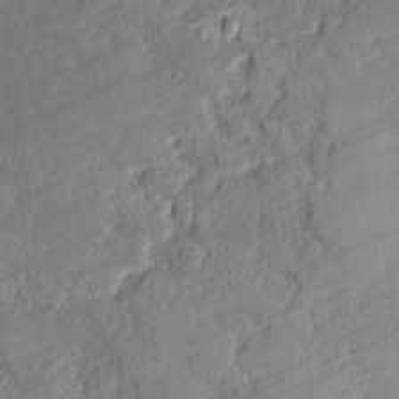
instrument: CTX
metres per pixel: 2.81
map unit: lAvf
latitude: -0.8219
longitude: -108.2144
